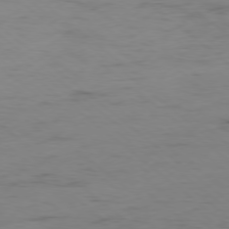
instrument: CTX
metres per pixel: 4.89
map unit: Hpe
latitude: -78.5762
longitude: 16.3685
